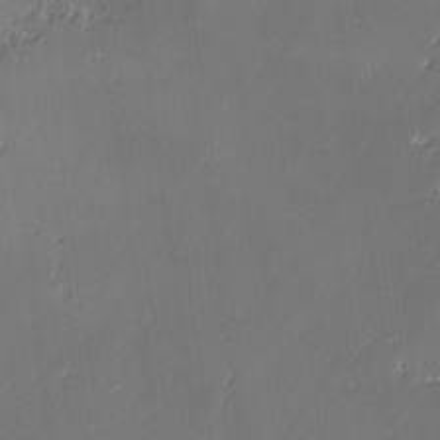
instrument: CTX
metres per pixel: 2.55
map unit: lAvf
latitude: -2.2172
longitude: -107.3671
